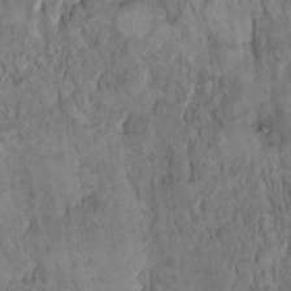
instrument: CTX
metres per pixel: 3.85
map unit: Hto
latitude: 15.8773
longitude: -59.5371
